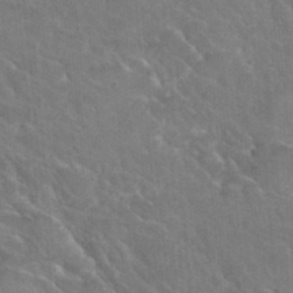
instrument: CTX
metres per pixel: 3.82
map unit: Hto
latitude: 36.1389
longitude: -46.9892
